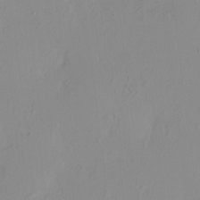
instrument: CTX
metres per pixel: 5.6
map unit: HNhu
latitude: 7.8394
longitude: 10.7463
